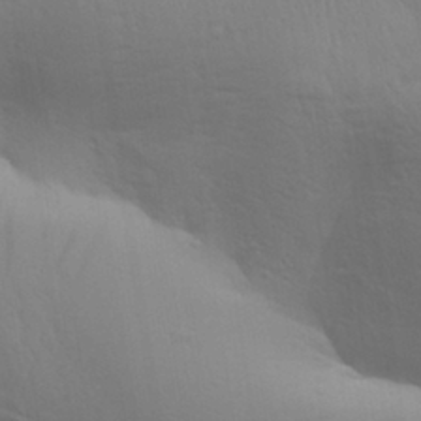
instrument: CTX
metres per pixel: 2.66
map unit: Aa
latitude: 30.9514
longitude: -133.2915
